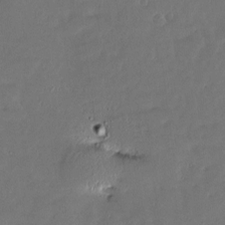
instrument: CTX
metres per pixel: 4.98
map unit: Nve
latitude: -7.9178
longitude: 172.9919
